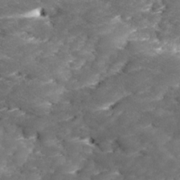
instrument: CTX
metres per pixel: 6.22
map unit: Ave
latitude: 17.3293
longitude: -136.3279
